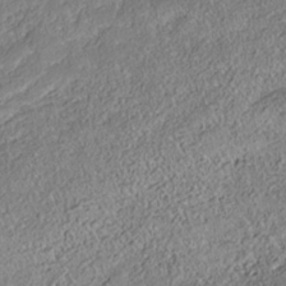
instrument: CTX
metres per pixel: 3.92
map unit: Nhe
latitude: -38.2173
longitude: 138.4251
